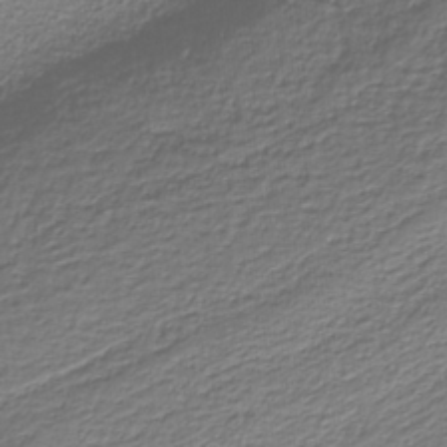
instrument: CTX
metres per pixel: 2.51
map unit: eAb
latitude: -37.9367
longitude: 53.0486
